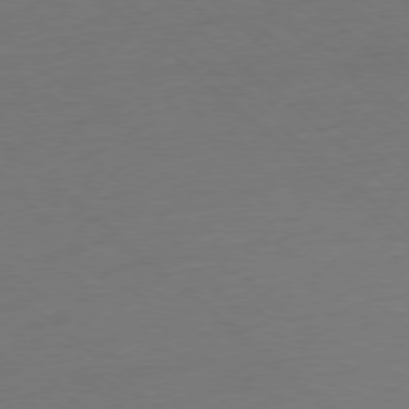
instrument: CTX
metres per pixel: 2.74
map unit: Ap
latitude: -78.3306
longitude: -79.1026
